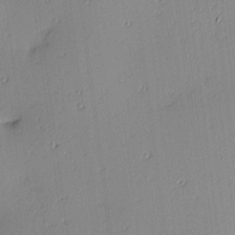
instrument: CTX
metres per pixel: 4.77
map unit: Hve
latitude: 13.2915
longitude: -90.5357
